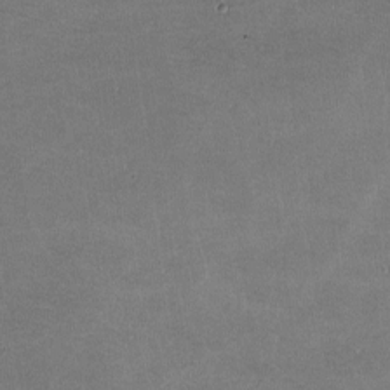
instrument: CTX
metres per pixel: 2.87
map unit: lHvf
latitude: -11.0487
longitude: -102.8758
